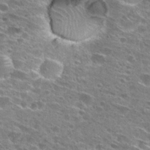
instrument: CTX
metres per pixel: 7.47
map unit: Hto
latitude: 27.9717
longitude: -45.9150
